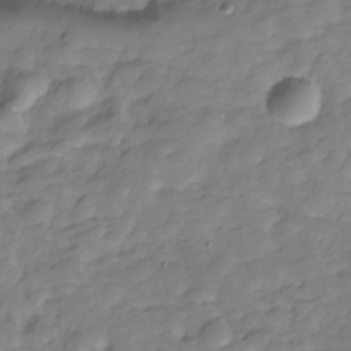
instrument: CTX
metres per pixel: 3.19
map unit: Hve
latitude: -29.3699
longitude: 91.5399
